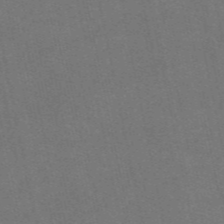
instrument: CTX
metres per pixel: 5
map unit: eAb
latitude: 47.1781
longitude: 115.6911
